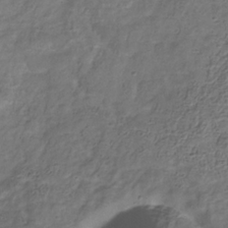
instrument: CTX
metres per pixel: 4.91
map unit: Hve
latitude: -33.7100
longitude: 90.8030
